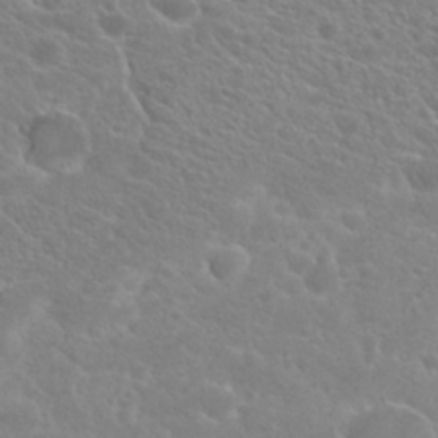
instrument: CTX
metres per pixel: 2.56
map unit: Hto
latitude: 21.9717
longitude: -39.2159
